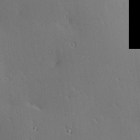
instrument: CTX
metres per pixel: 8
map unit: Hve
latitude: 25.0269
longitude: -92.2144
